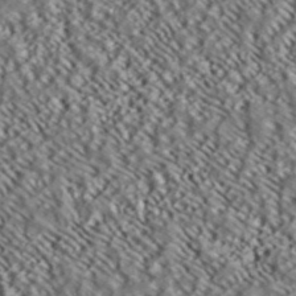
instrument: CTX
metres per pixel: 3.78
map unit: ANa
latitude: 39.7827
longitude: 30.4440
